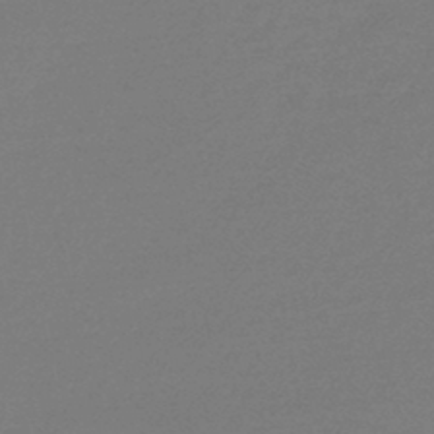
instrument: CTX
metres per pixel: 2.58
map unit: lHb
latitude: -45.7289
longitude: 66.1039
